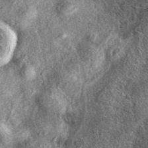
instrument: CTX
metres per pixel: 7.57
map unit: eAb
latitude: 38.2522
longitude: 107.1998
